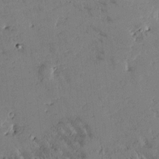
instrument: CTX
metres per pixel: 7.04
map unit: Htu
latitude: -2.5762
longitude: 175.8989
